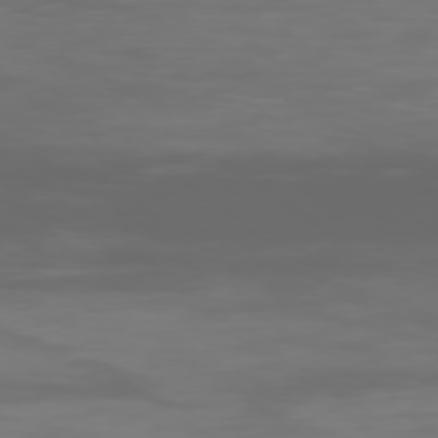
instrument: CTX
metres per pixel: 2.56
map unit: Ap
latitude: -78.2361
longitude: -79.6883
